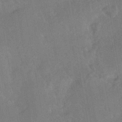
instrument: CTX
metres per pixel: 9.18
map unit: HNhu
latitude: -43.6154
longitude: 91.7478
